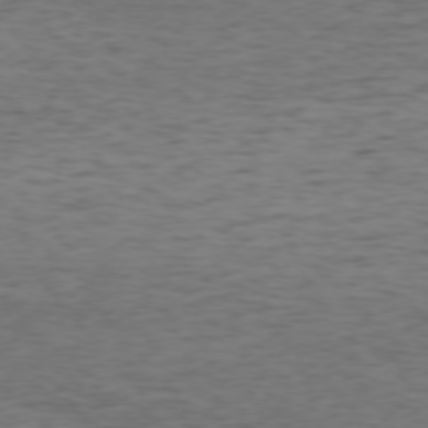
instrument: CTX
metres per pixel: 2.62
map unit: Ap
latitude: -75.7478
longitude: -90.9892
